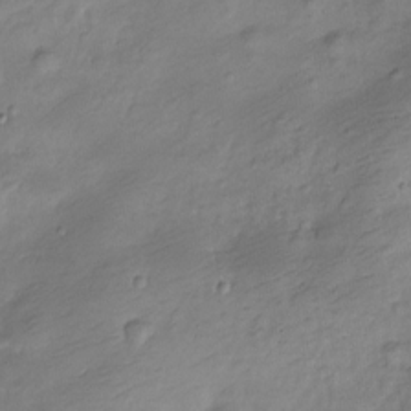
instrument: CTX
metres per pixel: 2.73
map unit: Nve
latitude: -25.1620
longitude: 106.2173
